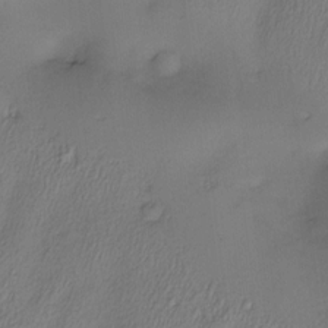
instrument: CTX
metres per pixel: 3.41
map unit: Nve
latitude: -22.7463
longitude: -138.1389
